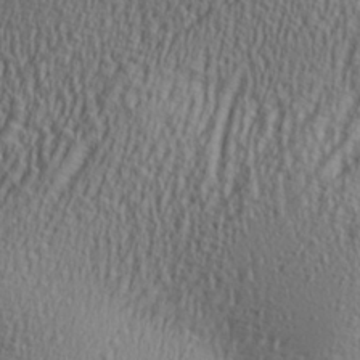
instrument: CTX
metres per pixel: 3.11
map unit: Aa
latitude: 27.4238
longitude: -136.1200
